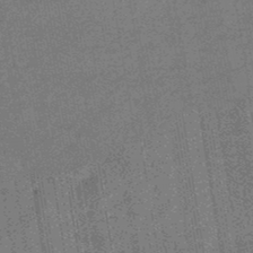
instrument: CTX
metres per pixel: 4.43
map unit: eHb
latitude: -45.7289
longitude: 86.9353
